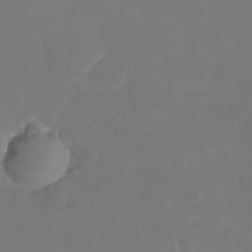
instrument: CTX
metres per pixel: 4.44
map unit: Nhu
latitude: -21.4454
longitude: -58.2145
